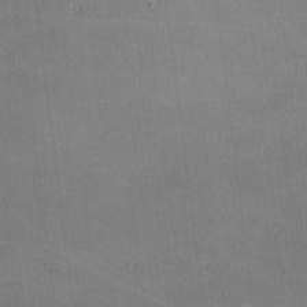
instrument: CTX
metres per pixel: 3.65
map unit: lHvf
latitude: -10.0850
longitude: -100.6680
